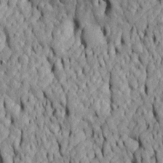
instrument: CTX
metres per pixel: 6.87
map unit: Htu
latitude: -6.5762
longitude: 155.5210
